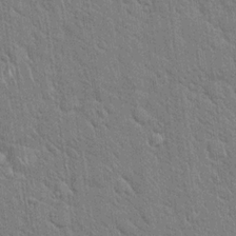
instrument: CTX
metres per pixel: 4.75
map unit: Hto
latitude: 18.7057
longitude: -52.3090
